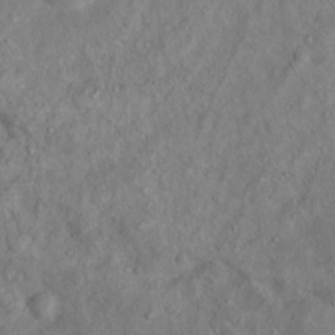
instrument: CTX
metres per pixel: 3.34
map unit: Ht
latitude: 12.9325
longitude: -40.5734
